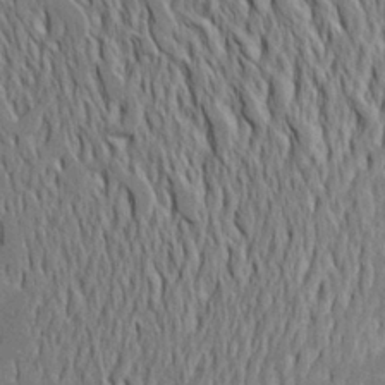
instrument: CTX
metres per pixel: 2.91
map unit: Aa
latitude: 19.1403
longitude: -149.8017
